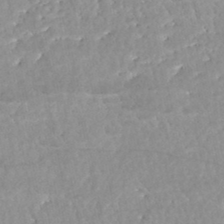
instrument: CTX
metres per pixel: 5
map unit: Nhe
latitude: -48.1417
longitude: -172.9891
